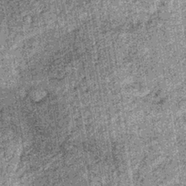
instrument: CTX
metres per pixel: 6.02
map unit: lHb
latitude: -36.8974
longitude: 67.3510
